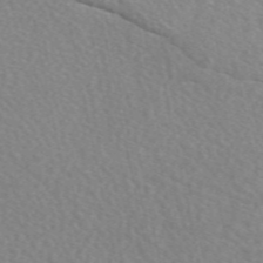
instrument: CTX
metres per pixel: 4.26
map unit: eAb
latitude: 49.1781
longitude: 117.4454
